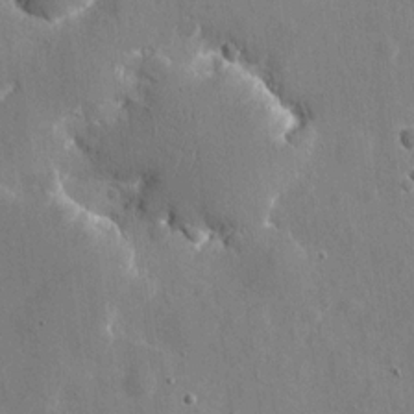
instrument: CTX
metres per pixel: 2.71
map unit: eHh
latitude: 10.7435
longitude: -69.8206
